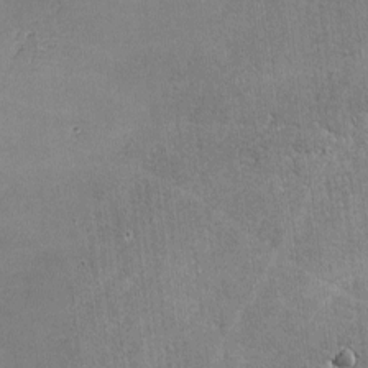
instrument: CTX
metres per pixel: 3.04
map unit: lHvf
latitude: -8.8975
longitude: -101.2348
